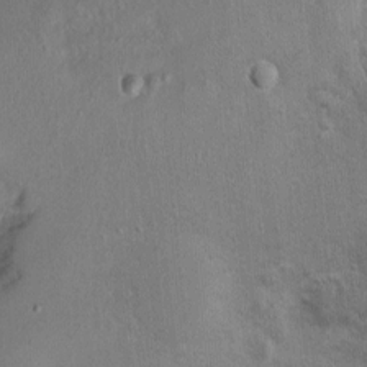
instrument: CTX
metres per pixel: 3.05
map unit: Ht
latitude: -1.5211
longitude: -15.0837
